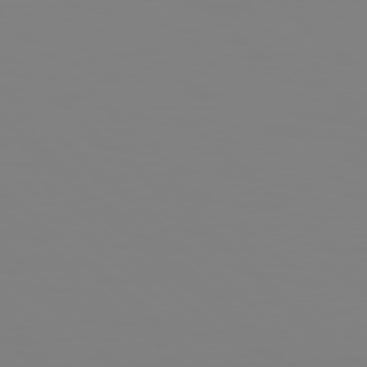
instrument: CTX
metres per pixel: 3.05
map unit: Hpe
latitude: 78.2145
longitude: 178.6329
